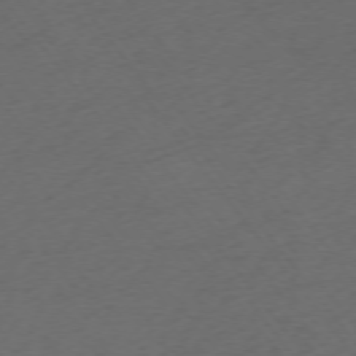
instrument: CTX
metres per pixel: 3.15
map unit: Ap
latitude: -74.7086
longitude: -72.0444
